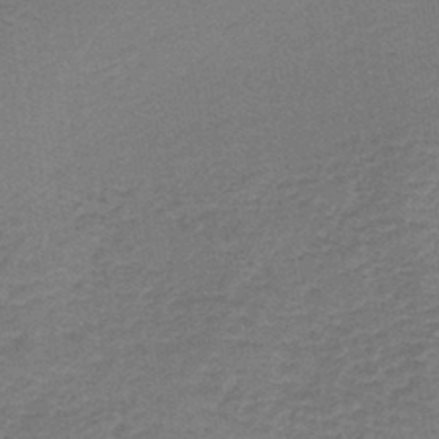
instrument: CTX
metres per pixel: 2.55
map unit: lHb
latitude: -37.3131
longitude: 60.9920
